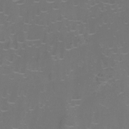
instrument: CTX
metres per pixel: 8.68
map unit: Ht
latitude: -7.9178
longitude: -18.2900
